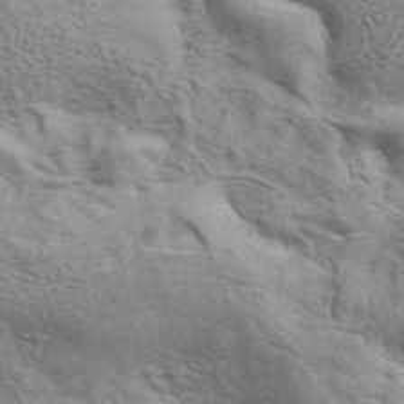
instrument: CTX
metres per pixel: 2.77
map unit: ANa
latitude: 42.4412
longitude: 17.2754
